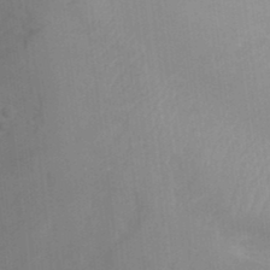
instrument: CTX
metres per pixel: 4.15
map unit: Hto
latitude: 33.2915
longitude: -44.1200
